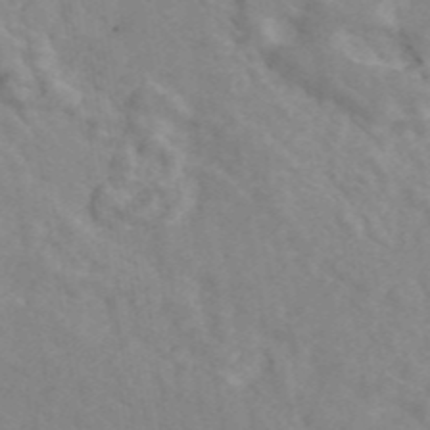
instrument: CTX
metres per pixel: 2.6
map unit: ANa
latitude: 45.8205
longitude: 26.5195
